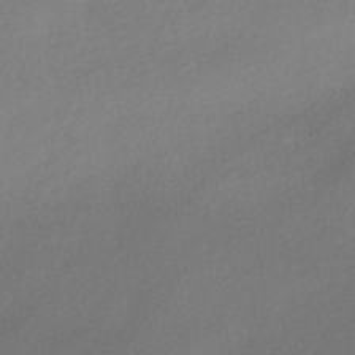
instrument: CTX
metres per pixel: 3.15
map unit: HNhu
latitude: -42.0661
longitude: 95.2753
